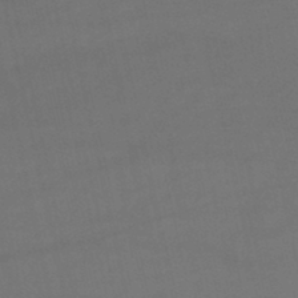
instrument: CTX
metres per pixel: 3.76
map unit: lHb
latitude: -46.5573
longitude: 67.0864
